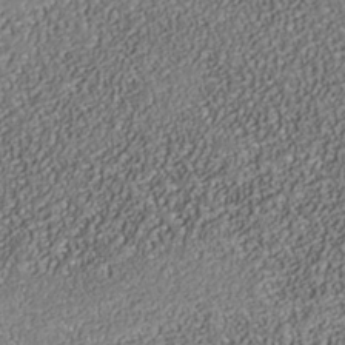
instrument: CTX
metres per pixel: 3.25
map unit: Nhe
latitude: -37.9367
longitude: -88.9892
